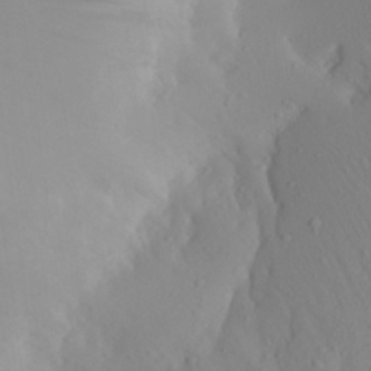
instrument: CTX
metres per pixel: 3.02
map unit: Aa
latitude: 27.6127
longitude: -146.8947
